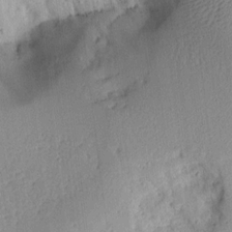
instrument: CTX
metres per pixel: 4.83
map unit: Aa
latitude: 13.6694
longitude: -139.5749
